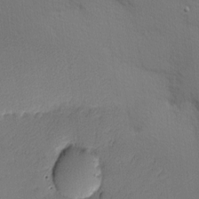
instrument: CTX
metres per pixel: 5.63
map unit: Nhu
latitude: 3.0458
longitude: -75.7072
